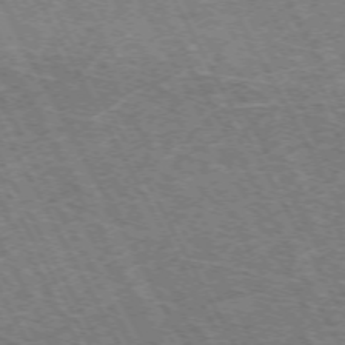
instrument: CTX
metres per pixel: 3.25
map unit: Hpe
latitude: -72.0661
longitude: 11.8611
